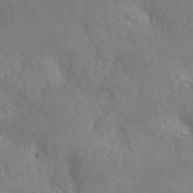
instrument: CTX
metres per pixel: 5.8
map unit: eHh
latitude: 34.1955
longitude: -133.8961
